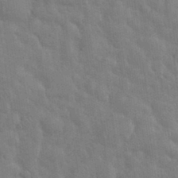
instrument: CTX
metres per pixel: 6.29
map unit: eHh
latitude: 35.2537
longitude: -61.0458
